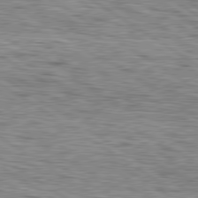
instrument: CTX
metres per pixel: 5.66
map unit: lApd
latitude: 79.8584
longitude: -49.4804
